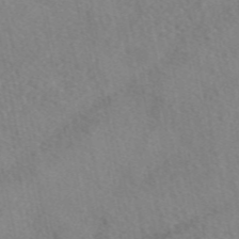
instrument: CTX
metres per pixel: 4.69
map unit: eAb
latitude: 48.5546
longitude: 111.4454
